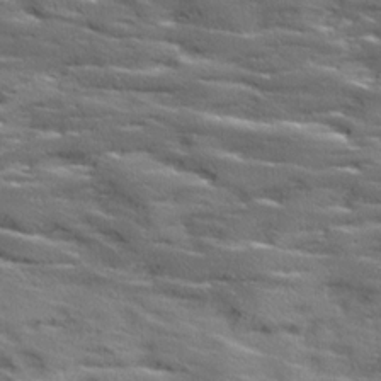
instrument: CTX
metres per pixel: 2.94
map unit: Ave
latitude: 18.7057
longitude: -136.1200
